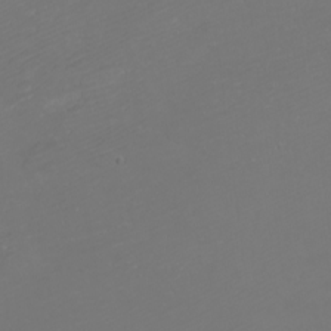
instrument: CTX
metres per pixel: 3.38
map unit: eHh
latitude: -1.0865
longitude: -78.8002
